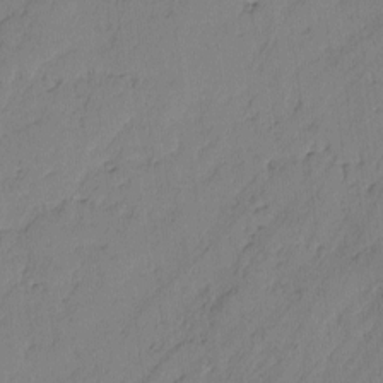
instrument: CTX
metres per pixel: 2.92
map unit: lAvf
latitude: -2.4817
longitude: -105.8017
